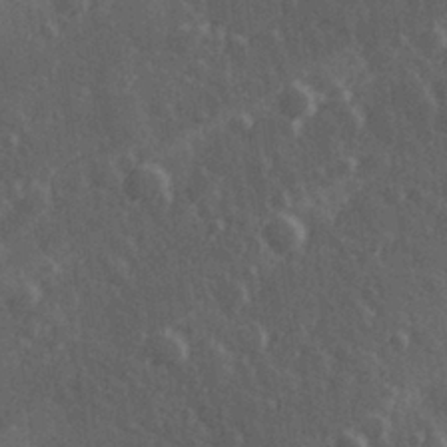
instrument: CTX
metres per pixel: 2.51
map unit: Hve
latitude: 26.8947
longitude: 146.8408
